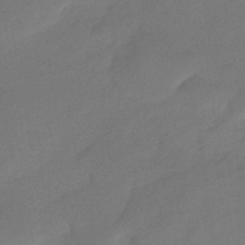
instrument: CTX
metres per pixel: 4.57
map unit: eHb
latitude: -41.4265
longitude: 84.5195
